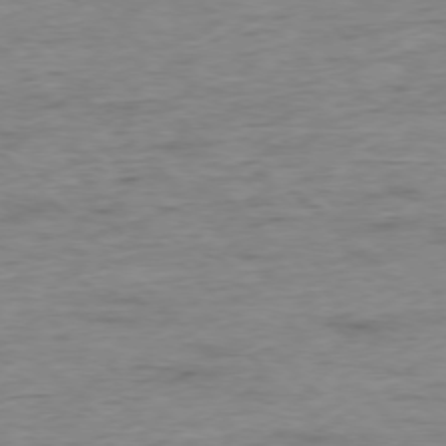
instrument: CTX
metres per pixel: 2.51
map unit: Ap
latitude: -77.0109
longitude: -88.8191
